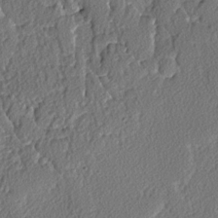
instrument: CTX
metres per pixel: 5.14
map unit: lAvf
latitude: -3.4076
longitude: -108.9702
